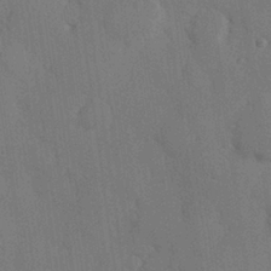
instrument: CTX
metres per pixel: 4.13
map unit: Hve
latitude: 26.3656
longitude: 151.0297
